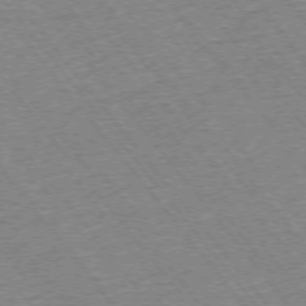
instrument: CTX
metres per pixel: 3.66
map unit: Ap
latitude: -75.3888
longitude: -87.2726
